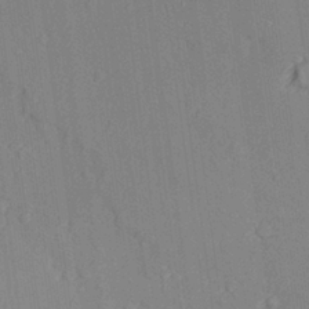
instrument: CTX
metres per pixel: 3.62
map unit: lAvf
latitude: 28.2144
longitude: -108.9513
